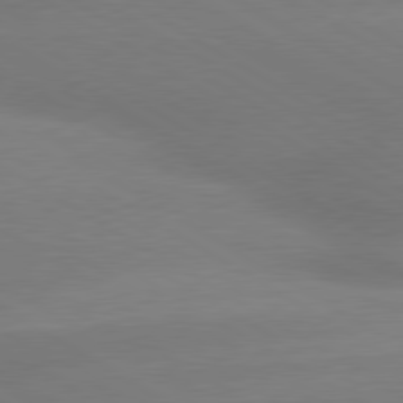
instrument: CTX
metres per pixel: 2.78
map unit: lApd
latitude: 80.0255
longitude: -149.8017
